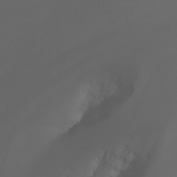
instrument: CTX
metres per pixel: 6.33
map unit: Nhu
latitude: -6.5951
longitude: -85.7261
